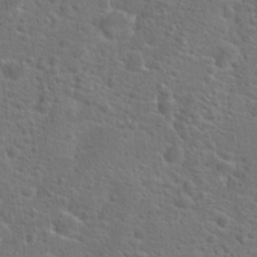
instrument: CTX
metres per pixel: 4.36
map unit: Hto
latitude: 19.4048
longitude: -42.5168
